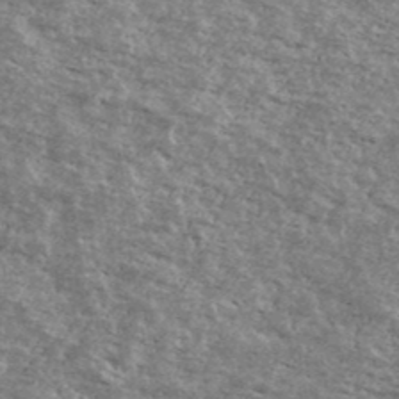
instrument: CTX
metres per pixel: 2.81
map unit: Ave
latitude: 40.6679
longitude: -108.6679
